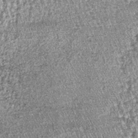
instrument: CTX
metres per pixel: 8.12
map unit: lHb
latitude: -39.2187
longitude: 66.9920
